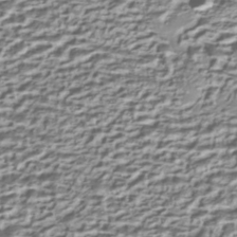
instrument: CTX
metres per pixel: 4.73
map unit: Nhe
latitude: -45.1620
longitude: 152.0472
